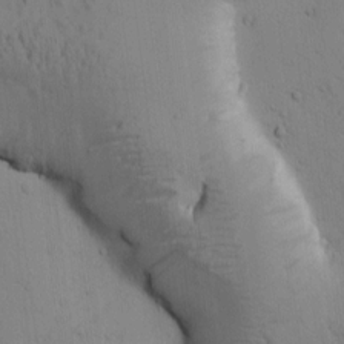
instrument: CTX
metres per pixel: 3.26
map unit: Htu
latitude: -1.4644
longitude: 174.7463
